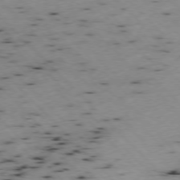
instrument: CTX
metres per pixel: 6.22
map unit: Ap
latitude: -76.9353
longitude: -60.0255
